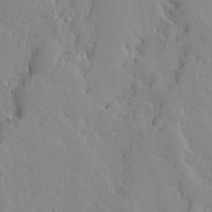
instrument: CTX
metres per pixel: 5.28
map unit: Ave
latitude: 13.4049
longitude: -133.1403
